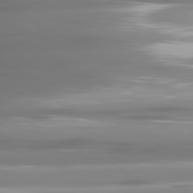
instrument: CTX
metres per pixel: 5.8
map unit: lApd
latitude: 81.1781
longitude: -138.3845
